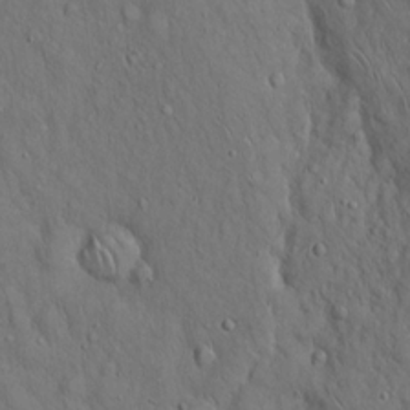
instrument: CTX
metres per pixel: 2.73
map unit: Hto
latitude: 15.8962
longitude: -58.1389
